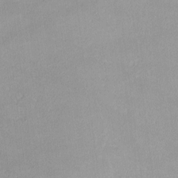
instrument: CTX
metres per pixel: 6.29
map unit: lHvf
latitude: -13.0675
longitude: -103.0269
